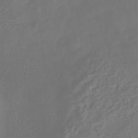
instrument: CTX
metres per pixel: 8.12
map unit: ANa
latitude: -38.5196
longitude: 98.0661
